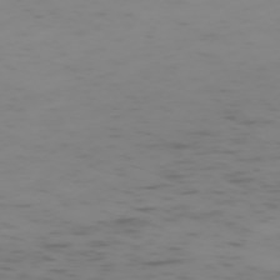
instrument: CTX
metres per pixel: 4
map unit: Hpe
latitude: -73.8989
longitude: 7.1242
